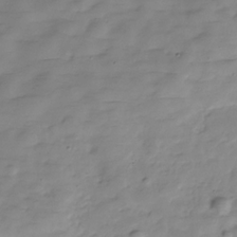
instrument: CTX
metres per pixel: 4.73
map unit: Hve
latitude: -30.2928
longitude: 90.9542
